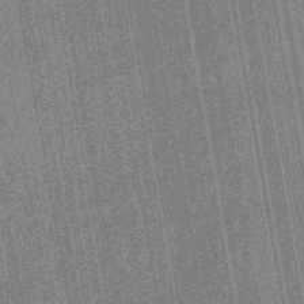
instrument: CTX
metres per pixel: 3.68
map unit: eHb
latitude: -43.8044
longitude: 86.0472
